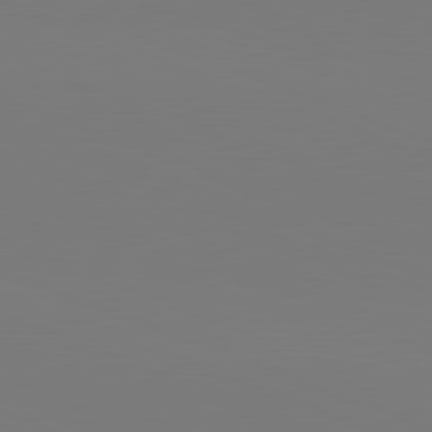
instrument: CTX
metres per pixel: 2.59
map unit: lApd
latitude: 81.8961
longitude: 145.4454
